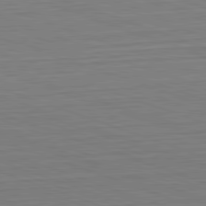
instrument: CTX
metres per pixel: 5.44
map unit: Hpe
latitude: -82.6896
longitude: 13.3510
